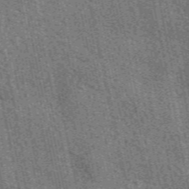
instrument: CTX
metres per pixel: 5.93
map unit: eAb
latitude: 51.4426
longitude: 114.7652
